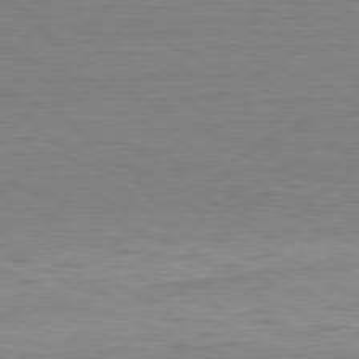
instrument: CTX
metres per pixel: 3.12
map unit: Hpe
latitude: -81.5777
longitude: 9.1053
